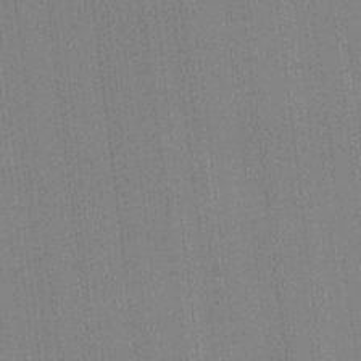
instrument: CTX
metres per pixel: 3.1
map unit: HNhu
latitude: 9.5749
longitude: 15.0298
